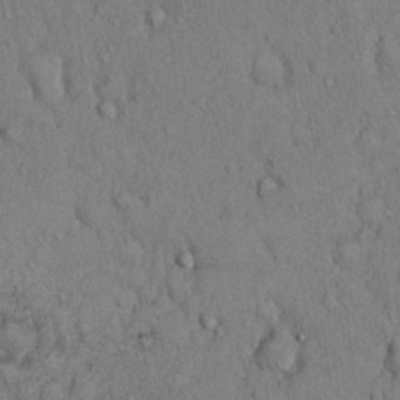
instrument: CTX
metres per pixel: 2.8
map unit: Hto
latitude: 12.4034
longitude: -58.3089
